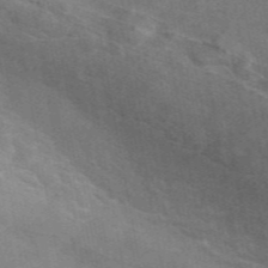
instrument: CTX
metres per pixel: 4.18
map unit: eAb
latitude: 46.9325
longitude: 116.9352
